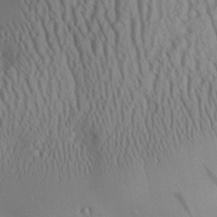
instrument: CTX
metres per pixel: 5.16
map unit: Aa
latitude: 31.5938
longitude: -141.6316
